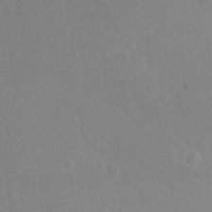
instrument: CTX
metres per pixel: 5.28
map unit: Hto
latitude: -7.0675
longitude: -44.5168
